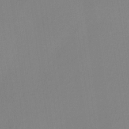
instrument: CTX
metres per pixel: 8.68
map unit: HNb
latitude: -36.4251
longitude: 54.7085
